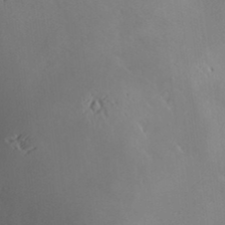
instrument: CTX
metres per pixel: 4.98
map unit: Hve
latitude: -10.0850
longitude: 175.1053
